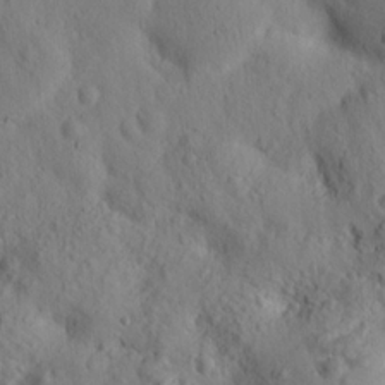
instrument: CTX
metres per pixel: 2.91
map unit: lHvf
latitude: 14.9136
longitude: 177.9745
